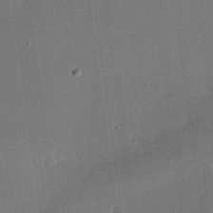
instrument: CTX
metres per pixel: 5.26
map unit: eHh
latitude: 23.5371
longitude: -91.5560
